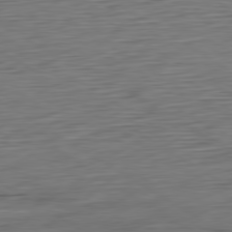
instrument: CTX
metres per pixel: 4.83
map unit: Ap
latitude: -80.5007
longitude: -68.5924
